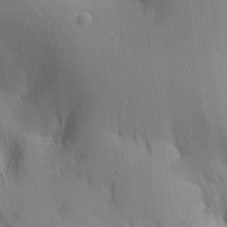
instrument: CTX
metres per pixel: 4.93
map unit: Aa
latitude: 30.0822
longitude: -131.7828
